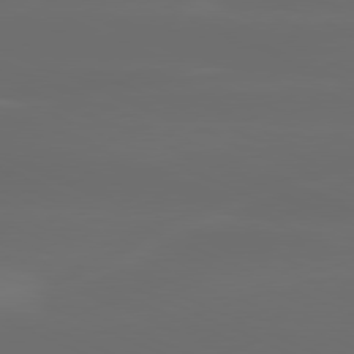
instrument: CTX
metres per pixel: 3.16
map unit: lApd
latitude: 80.2711
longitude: -118.1955
